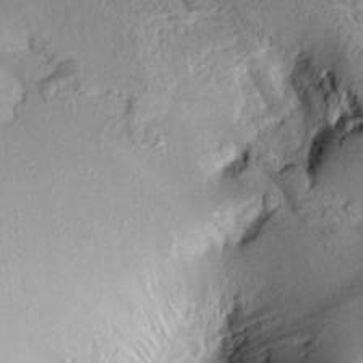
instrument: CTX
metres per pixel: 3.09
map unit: Aa
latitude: 14.9892
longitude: -146.4223
